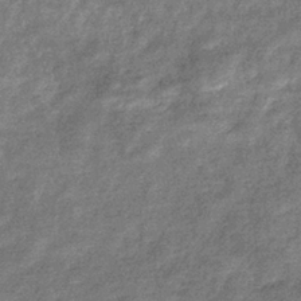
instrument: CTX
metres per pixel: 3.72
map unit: eHb
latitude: -37.6532
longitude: 79.2942
